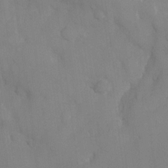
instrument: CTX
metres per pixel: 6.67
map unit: eHh
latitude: -22.6897
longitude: 15.1431
